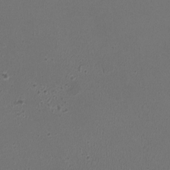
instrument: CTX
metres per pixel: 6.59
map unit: HNhu
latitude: -3.0108
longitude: -2.7246
